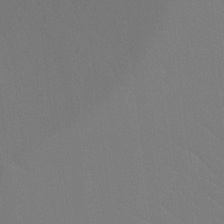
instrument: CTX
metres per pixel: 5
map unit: Ht
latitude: -9.2754
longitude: -32.7057
